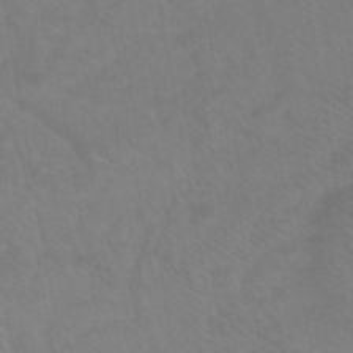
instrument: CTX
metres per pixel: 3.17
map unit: eHb
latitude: -43.3698
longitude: 87.7100
